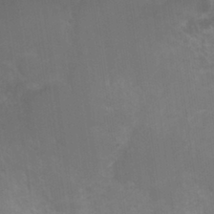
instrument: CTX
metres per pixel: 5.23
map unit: Hto
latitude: 29.9906
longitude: -43.6316
